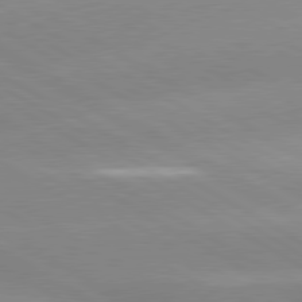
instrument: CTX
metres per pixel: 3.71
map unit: lApd
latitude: 80.1011
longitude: -147.0459
